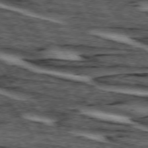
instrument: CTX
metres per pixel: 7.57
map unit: lApd
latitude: 74.2523
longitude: -72.9703
